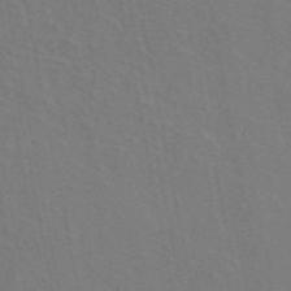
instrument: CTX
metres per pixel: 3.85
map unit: ANa
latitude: 48.8569
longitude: -77.4426
